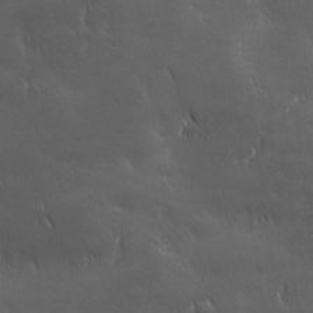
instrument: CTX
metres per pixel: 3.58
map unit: Ave
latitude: -7.0486
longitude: -121.8773
